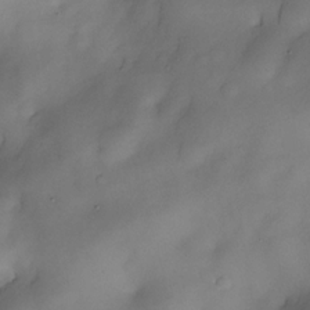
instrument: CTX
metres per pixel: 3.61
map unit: Nhe
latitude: -30.8030
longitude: -140.2144
